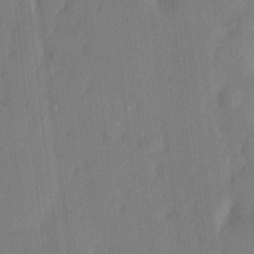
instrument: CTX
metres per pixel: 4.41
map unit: lHvf
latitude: 23.7450
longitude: 142.8219
